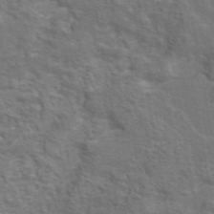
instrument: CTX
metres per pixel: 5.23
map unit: eAb
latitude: 43.8394
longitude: 107.8045
